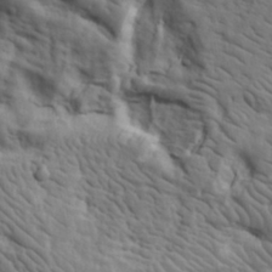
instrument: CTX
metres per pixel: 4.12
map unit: eHh
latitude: 31.6883
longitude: -73.0270
